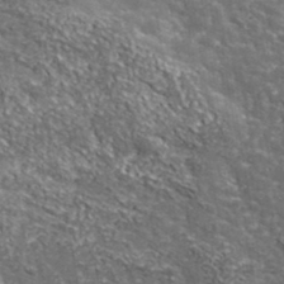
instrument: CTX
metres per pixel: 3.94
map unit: lHvf
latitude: 38.3656
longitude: -88.3279
